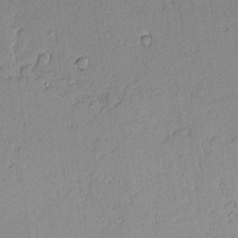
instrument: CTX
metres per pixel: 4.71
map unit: Aa
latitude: 10.6491
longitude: -128.6679
